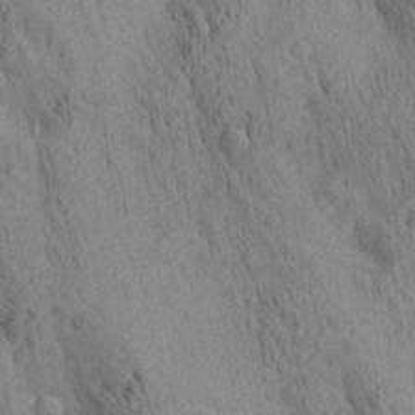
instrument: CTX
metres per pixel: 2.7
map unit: lAa
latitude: 21.6694
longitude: -138.7435
